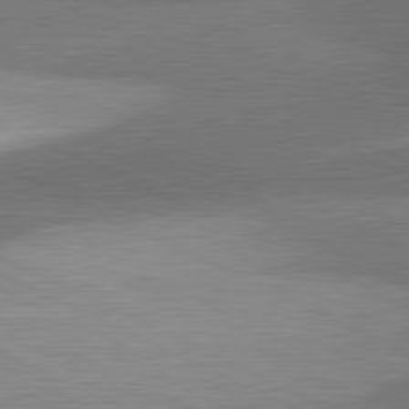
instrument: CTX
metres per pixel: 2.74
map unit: lApd
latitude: 81.5938
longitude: 139.8989
